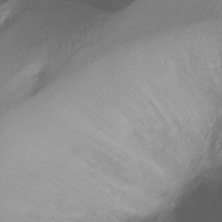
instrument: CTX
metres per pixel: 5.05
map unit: Ht
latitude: -16.7086
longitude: -45.1214
